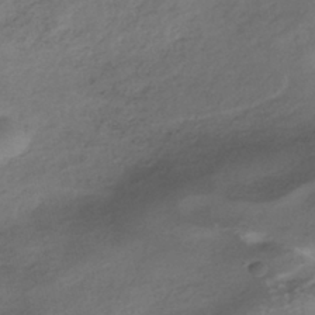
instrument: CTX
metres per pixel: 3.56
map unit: HNhu
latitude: -40.2361
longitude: 98.5951
